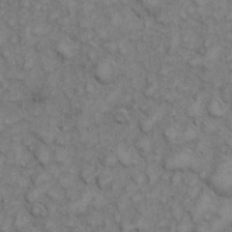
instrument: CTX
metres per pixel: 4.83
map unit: eHh
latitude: 6.6490
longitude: -64.8947
